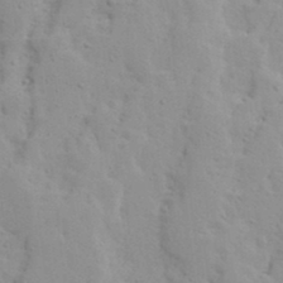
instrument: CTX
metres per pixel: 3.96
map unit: Ave
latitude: 13.5182
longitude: -132.7813
